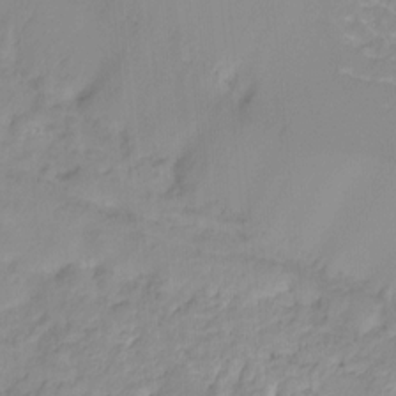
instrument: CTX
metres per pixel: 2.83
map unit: Ht
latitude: -14.7275
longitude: -51.8394
